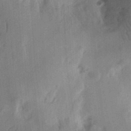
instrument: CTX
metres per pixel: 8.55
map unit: Ht
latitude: 13.7072
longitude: -74.6679
